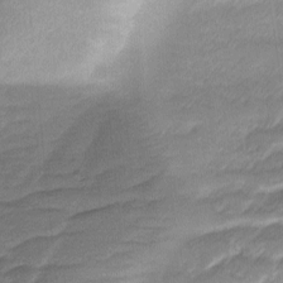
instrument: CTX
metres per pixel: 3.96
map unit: Ave
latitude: -8.6140
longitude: -122.9892
